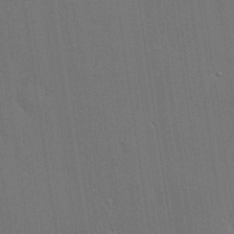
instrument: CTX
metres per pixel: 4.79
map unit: lHvf
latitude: 19.7638
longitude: 141.8044
